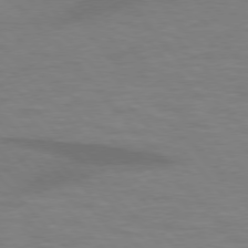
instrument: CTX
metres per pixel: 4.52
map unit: lApd
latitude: 76.2522
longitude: -58.9892
